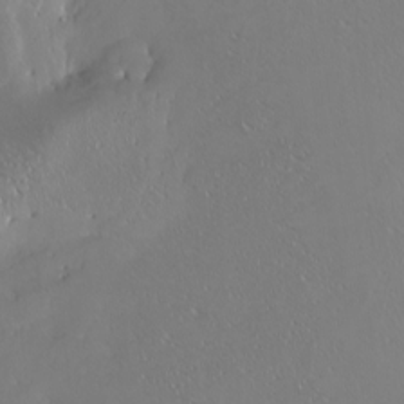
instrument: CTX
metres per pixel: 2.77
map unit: Nhu
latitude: -5.4076
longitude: -92.4223
